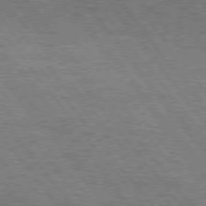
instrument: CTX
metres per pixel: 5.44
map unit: Hpe
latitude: 75.4049
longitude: -138.8191
